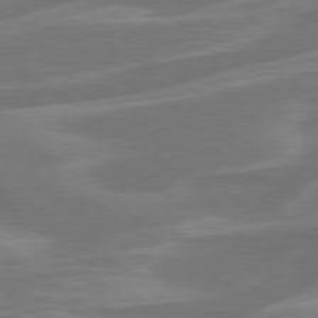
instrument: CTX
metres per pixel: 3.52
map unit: Hpe
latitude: 79.0648
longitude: -126.3845
